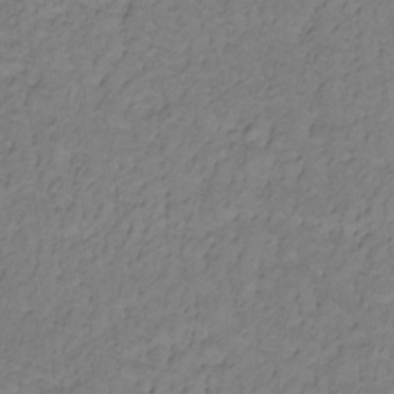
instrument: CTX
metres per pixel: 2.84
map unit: lHb
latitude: -32.8786
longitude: 66.0283
